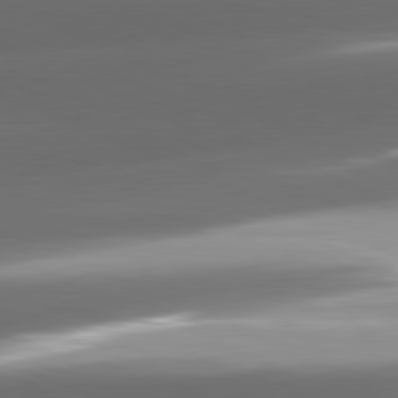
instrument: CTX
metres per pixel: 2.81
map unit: lApd
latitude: 81.3859
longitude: -143.7450
